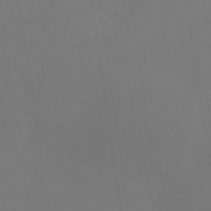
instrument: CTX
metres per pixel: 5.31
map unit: HNhu
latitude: -1.0676
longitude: -1.2348
